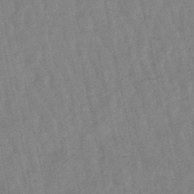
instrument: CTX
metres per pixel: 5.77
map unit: lHb
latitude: -48.4629
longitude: 78.2928
